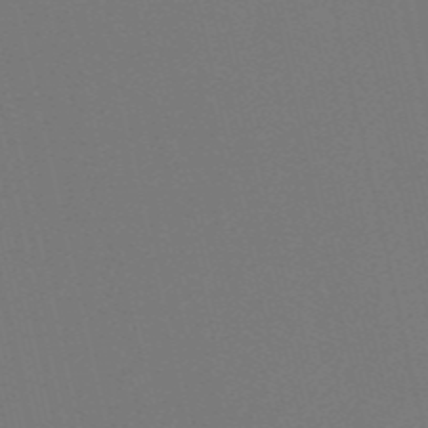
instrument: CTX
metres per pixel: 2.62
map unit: HNb
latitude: -55.7856
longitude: -43.1403
